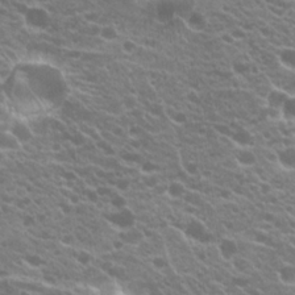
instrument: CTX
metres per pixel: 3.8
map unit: Hto
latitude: 20.1767
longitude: -35.1781
